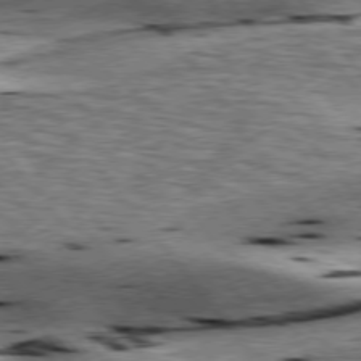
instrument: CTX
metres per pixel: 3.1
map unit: lApd
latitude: 76.5734
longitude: -60.7246
